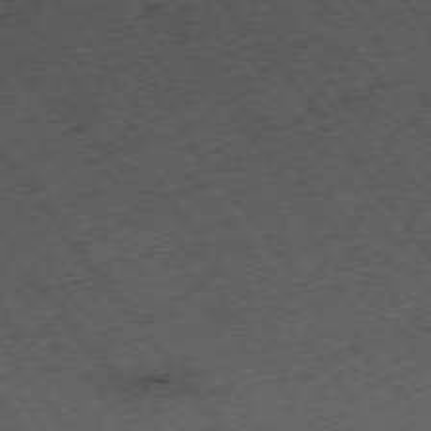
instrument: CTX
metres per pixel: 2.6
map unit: Hpe
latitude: -74.9731
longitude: 4.6707
